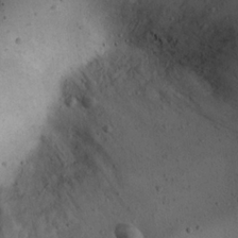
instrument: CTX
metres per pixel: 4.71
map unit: eHh
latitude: 22.7813
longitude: -70.3089
